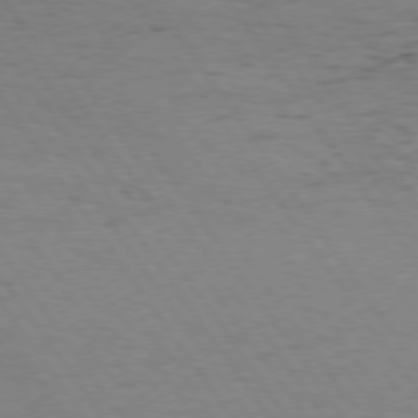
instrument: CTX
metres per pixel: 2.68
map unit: Hpe
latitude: 74.9703
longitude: -140.5356
